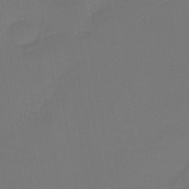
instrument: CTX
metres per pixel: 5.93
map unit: lHb
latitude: -43.2753
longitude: 59.7099
